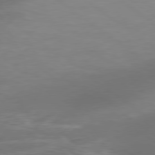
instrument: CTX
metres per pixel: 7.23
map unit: Hpe
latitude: 78.7435
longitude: -152.2334
